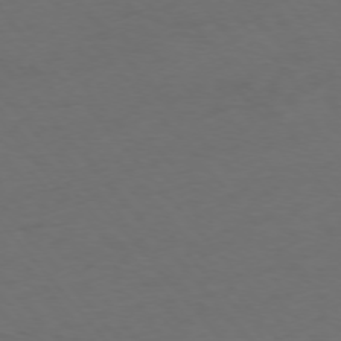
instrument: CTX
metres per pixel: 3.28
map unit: Ap
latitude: -76.1795
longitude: -91.0647
